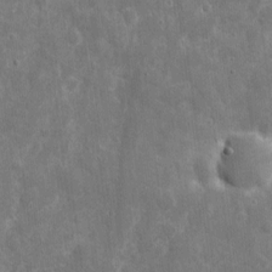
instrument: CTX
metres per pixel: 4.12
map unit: eHh
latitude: 7.4048
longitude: -70.2333
